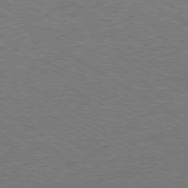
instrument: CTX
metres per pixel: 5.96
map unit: Ap
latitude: -80.0661
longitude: -87.4426
